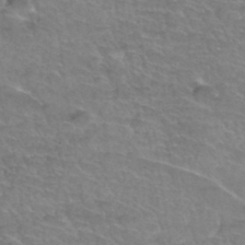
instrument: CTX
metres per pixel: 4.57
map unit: Hto
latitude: 34.7435
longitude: -44.4601
